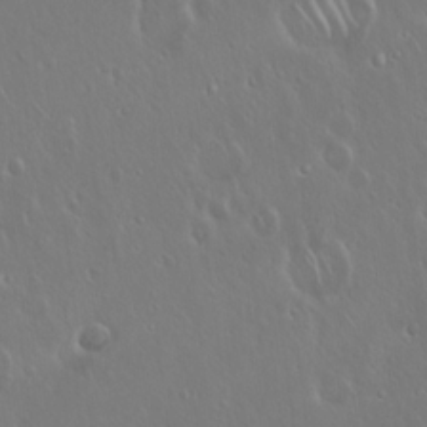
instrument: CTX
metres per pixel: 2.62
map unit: Hto
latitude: 17.8772
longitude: -57.1403
